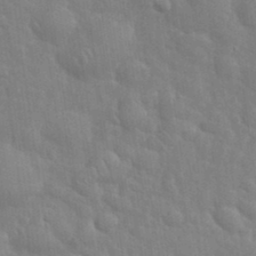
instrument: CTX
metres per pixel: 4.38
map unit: eHh
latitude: 35.3859
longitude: -61.3481
